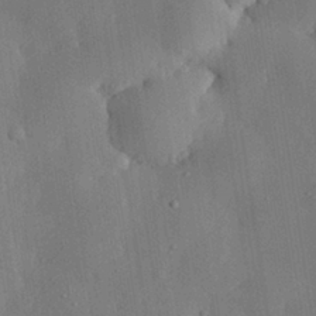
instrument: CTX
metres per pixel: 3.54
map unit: eHh
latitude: 28.3467
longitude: -79.5371
